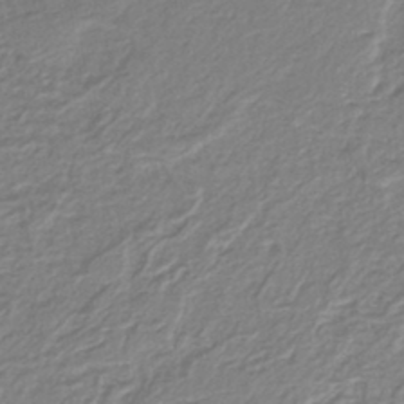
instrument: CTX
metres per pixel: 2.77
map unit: lHb
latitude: -41.7855
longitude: 61.8611
